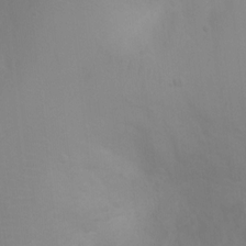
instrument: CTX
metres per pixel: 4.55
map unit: Ht
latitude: 3.4615
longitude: -28.7813
